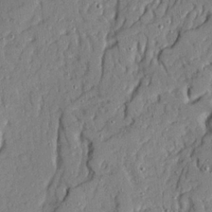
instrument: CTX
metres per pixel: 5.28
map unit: Ave
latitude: 21.5560
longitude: -129.6127
